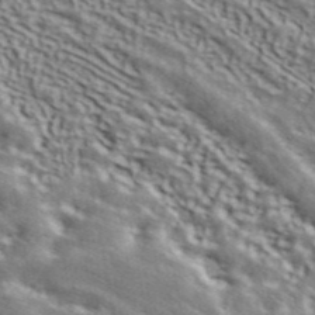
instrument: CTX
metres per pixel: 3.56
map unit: ANa
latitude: 44.1955
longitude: 47.9556
